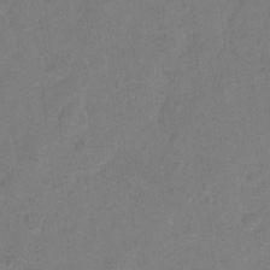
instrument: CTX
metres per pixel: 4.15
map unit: Hto
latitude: -6.0850
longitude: -35.6316
